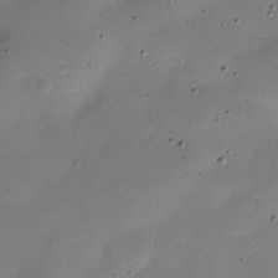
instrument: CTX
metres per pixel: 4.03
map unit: Nve
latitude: -22.9920
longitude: 106.0094
